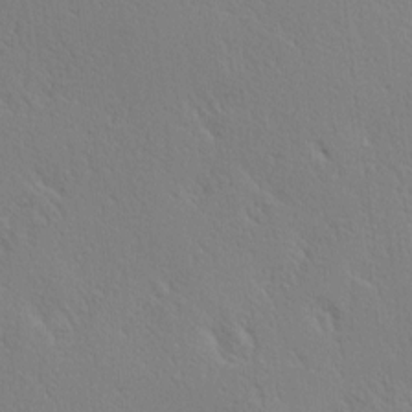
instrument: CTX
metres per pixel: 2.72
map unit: Hve
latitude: 2.3467
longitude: -123.6316
